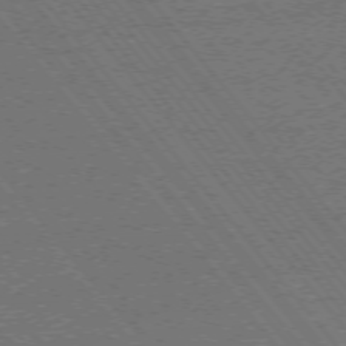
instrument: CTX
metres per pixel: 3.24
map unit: Ap
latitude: -75.1243
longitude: -81.7072
